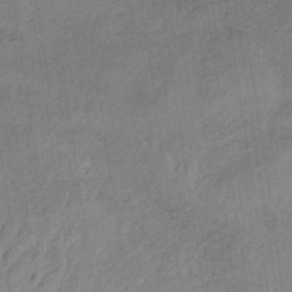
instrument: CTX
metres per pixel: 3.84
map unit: HNb
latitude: -32.8219
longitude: 62.5951
